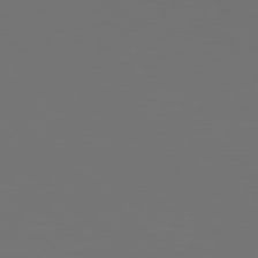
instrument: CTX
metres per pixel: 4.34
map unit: Hpe
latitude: 77.8583
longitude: -171.9528
